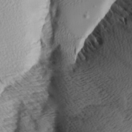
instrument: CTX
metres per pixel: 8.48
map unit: Aa
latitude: 8.1200
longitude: -141.2537
